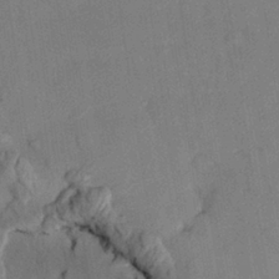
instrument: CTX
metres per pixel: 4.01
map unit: HNhu
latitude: 14.3657
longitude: 10.8219
